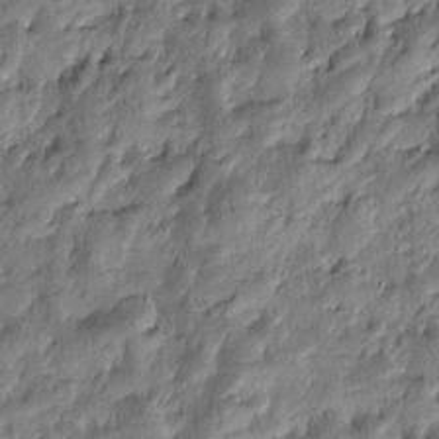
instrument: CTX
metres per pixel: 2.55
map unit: Htu
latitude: 0.8191
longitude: -175.6316
